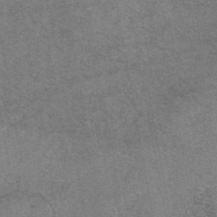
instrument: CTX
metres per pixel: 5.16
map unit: eAb
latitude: 47.4616
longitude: 108.6329
